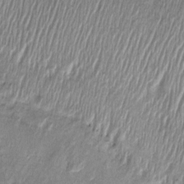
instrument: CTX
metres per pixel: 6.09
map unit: Htu
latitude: -5.7855
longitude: 158.8219
